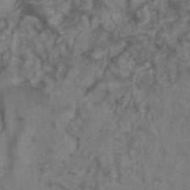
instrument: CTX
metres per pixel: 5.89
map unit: HNb
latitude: -35.0297
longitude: 51.8611
